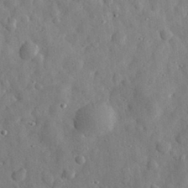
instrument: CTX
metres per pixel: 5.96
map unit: eHh
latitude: 30.4412
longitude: -74.5546
